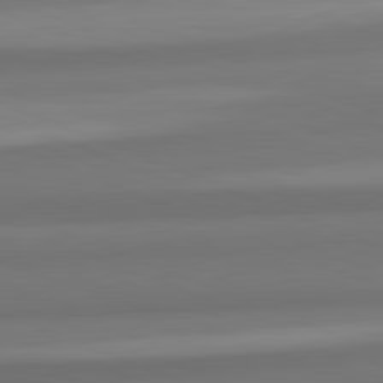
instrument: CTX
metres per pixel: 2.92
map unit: lApd
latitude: 82.3089
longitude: 177.4265
